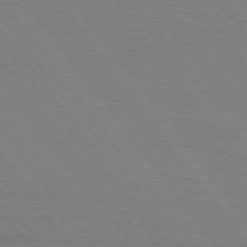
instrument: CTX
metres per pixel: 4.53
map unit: Hpe
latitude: 75.0458
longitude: -144.9702
